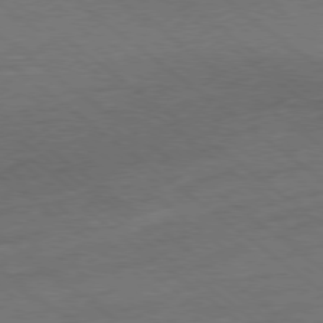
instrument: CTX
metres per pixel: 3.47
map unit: Ap
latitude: -78.8786
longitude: -100.5168
